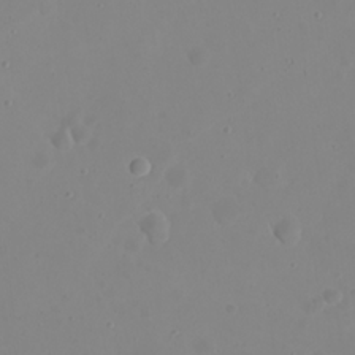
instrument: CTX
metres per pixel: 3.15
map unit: eHh
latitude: 21.5182
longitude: -63.6127
